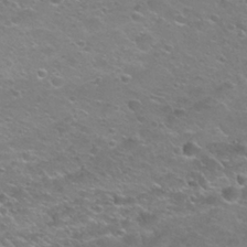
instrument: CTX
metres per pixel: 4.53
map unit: Nhu
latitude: 26.2712
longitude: -51.5749
